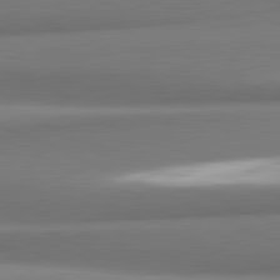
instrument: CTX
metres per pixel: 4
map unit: lApd
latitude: 81.9150
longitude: 176.7274
